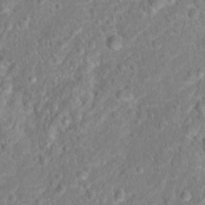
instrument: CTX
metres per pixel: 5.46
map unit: Hto
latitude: 16.8569
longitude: -41.4804
